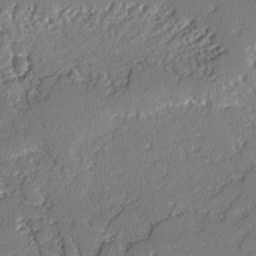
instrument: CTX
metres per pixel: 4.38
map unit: lAvf
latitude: -2.7274
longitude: -109.0080
